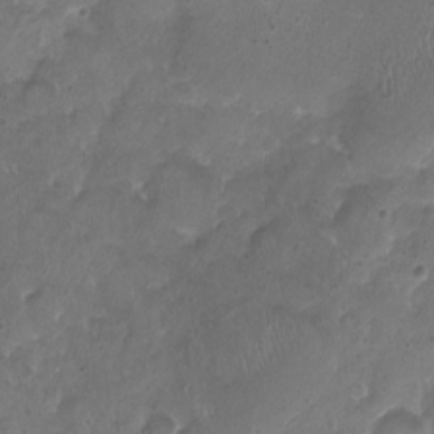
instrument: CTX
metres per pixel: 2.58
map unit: HNhu
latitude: -3.3887
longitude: -3.0080
